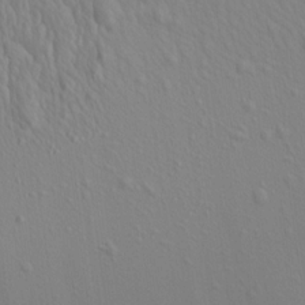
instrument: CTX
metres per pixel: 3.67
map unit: Aa
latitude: 16.6868
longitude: -143.7261
